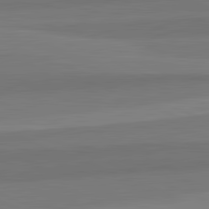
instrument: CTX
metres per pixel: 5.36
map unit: lApd
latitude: 82.6868
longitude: 156.5196
